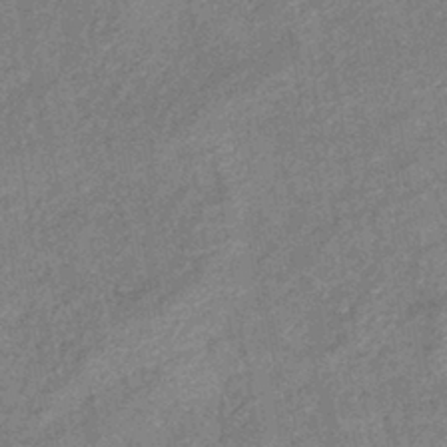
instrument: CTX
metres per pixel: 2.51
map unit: eHb
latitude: -41.6533
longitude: 82.0283
